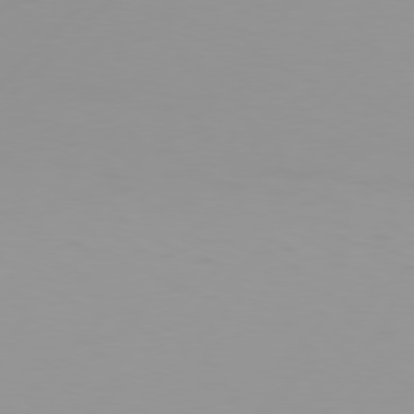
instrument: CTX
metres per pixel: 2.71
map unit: Hpe
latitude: 77.0080
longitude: -138.7435
